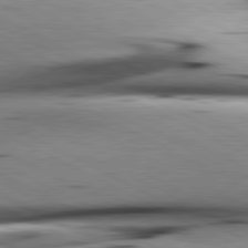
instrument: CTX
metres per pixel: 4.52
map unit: lApd
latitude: 80.9325
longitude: 156.4251
